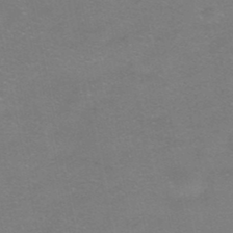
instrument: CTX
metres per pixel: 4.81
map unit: HNhu
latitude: -40.2550
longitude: 103.4077
